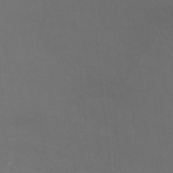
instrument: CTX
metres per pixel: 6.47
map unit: ANa
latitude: 42.8380
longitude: 28.5763
